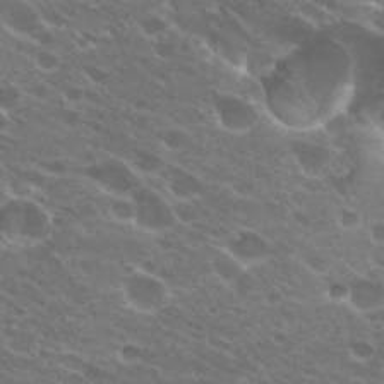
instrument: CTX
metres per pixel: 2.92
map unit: Hto
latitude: 25.2914
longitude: -37.1403
